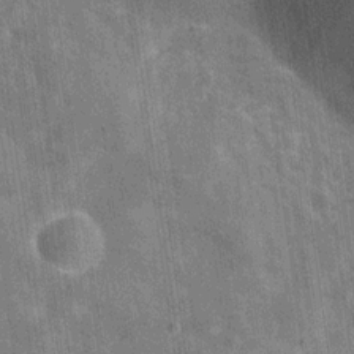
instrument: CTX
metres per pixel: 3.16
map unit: Hve
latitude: -29.7478
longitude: 92.1417
